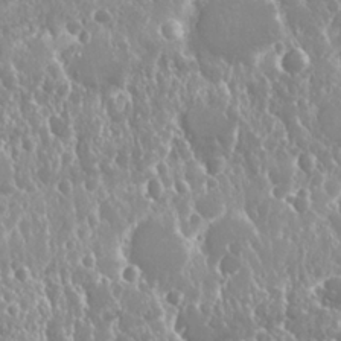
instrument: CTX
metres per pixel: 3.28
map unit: Nhu
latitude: 24.9702
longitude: -60.3278
